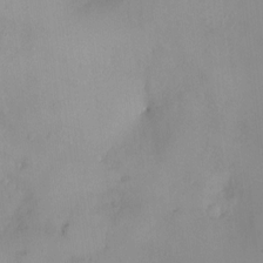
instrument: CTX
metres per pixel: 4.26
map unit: HNhu
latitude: 6.1578
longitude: 1.5399
